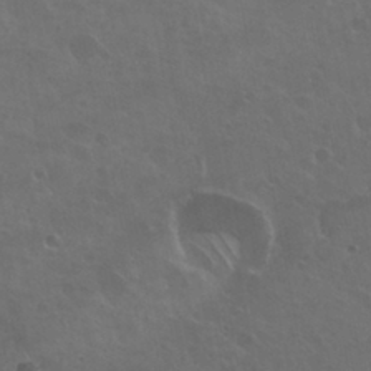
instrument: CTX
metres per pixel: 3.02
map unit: Nhu
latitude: 30.7247
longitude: -54.8002
